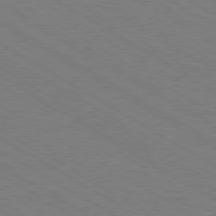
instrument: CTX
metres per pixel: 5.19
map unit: Hpe
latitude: -80.6708
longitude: 16.1795
